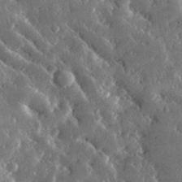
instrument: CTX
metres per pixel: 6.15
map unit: lHvf
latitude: 33.0836
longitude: -89.9528
